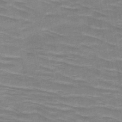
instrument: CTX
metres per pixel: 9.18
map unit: HNb
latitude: -47.1998
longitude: -48.1389
